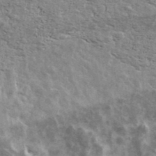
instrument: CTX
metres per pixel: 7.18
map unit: Ave
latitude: 39.6694
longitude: -109.4048
